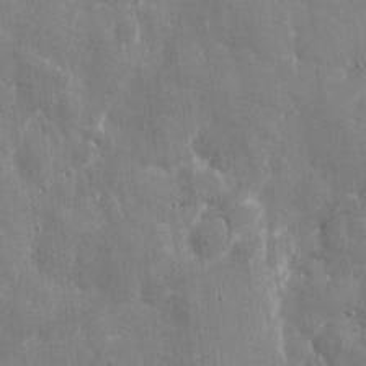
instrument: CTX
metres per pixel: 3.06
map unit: eHh
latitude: 9.0081
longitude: -70.4034
